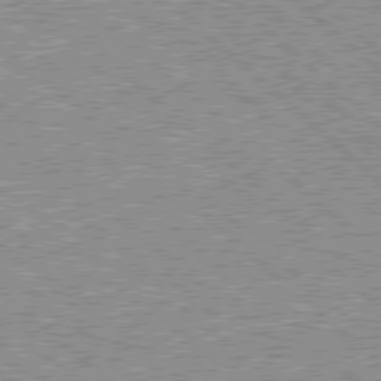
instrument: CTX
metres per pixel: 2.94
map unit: Hpe
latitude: 78.1200
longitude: -159.2537
